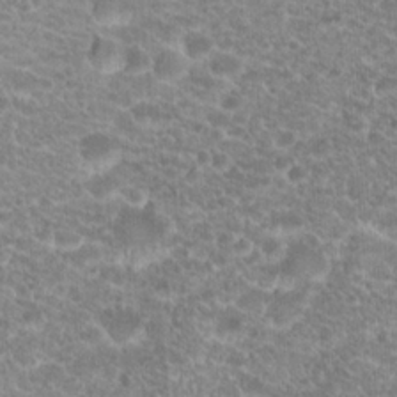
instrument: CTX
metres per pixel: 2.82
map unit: Hto
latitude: 20.2145
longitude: -39.0080
